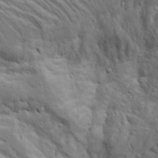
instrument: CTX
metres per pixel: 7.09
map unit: Aa
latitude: 17.1970
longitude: -125.3670
